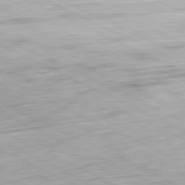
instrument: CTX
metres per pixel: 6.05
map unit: Ap
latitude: -81.2187
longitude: -72.7058
